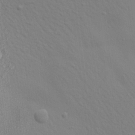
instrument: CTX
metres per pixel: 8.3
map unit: Aa
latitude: 20.7247
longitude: -143.2537
